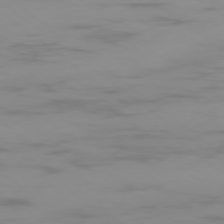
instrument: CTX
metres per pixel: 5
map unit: Ap
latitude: -78.0850
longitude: -94.7247
